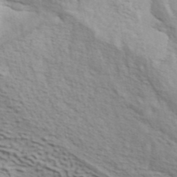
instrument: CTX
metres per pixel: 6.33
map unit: ANa
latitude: 41.8394
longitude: 50.2550
